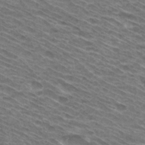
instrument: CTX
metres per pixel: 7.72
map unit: Hto
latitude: 31.0837
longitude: -46.1956
